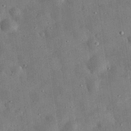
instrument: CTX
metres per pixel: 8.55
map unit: eHh
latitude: 32.2145
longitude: -76.5168
